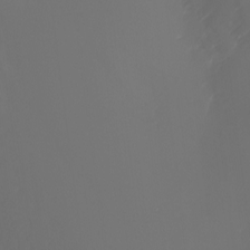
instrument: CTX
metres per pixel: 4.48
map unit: Nhu
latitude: -7.7288
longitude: -91.3482
